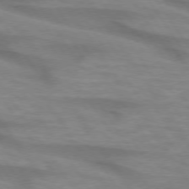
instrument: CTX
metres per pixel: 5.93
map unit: lApd
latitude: 74.4412
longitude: -58.8380
